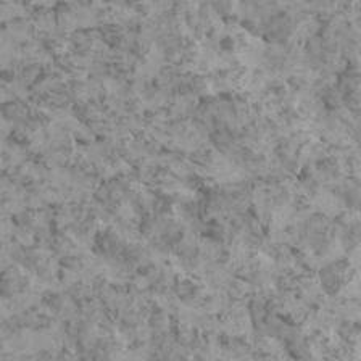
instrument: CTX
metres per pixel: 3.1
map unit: HNhu
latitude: 0.8946
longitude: 2.6896
